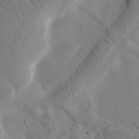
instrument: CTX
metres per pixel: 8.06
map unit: Htu
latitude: 1.8961
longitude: 175.9745
